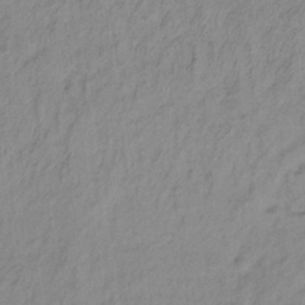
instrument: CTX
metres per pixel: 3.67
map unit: lHb
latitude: -33.5022
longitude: 65.6344
